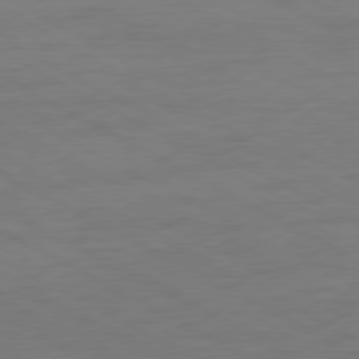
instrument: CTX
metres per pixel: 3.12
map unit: Ap
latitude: -77.2754
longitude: -75.1214
